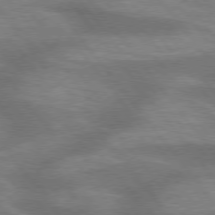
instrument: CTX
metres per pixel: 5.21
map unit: lApd
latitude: 75.5560
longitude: -57.6504
